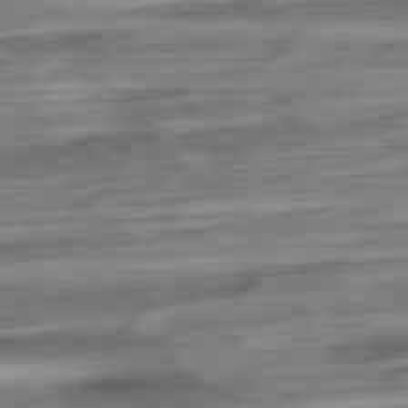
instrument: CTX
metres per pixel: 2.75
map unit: Ap
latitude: -81.0676
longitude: -68.2145
